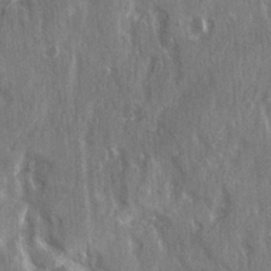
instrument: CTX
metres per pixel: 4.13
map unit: Ave
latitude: 22.4601
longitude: -133.9906
